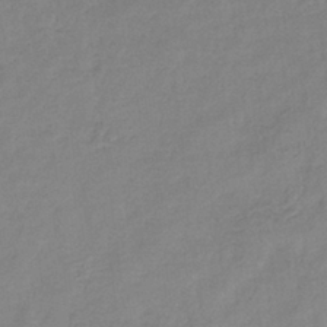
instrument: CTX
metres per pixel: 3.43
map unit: eHb
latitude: -32.3684
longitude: 74.8975
